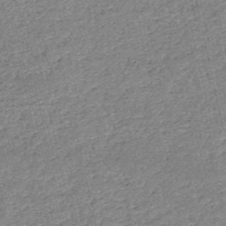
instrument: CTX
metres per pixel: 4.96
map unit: HNb
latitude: -52.9919
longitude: -40.3845
